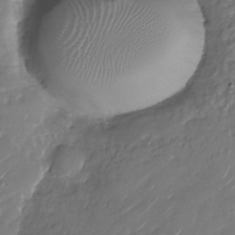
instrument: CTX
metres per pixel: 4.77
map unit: Nhu
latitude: -29.2754
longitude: -72.0822
